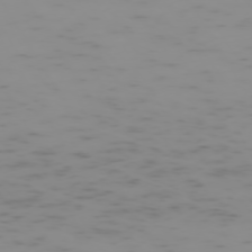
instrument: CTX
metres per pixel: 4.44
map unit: Hpe
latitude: -73.4454
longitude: 6.7274
